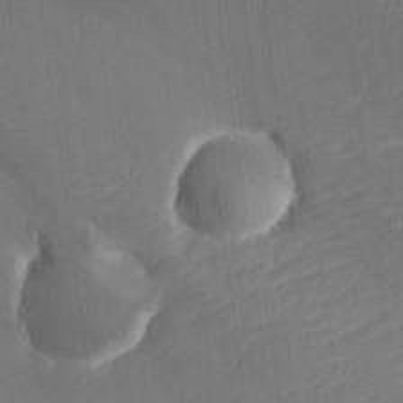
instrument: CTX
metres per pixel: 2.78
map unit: lHvf
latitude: 25.4993
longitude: 141.7289
